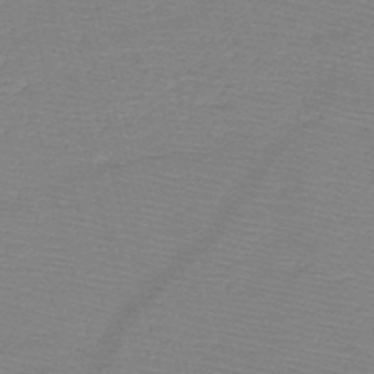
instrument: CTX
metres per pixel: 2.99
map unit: HNb
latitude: -49.2187
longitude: -42.3089
